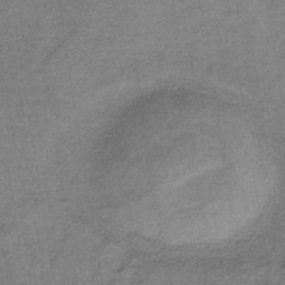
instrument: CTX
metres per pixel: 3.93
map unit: HNb
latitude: -34.0661
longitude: 57.3132
